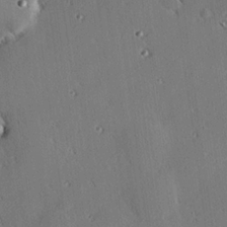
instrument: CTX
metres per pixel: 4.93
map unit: eHh
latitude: 22.6112
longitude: -90.6113
